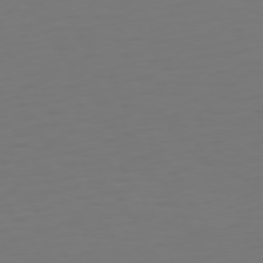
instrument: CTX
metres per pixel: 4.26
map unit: Hpe
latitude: 73.1026
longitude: -122.5924
